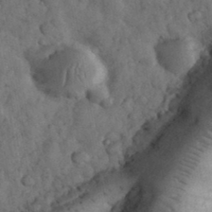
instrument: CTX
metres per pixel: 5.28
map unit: eHh
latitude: 33.5749
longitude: -68.2901
